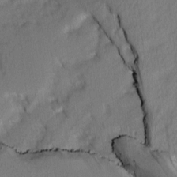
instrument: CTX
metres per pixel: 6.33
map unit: Ave
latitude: 1.9339
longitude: -110.0633
